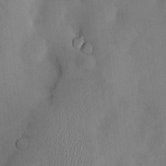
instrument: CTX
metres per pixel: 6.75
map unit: Hve
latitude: -10.8786
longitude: 173.8422
